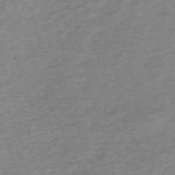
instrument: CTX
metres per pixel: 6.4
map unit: HNb
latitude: -54.6141
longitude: -43.1592
